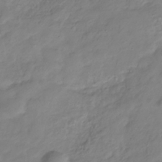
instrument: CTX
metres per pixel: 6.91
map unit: Hve
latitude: -32.8408
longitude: 90.5196
